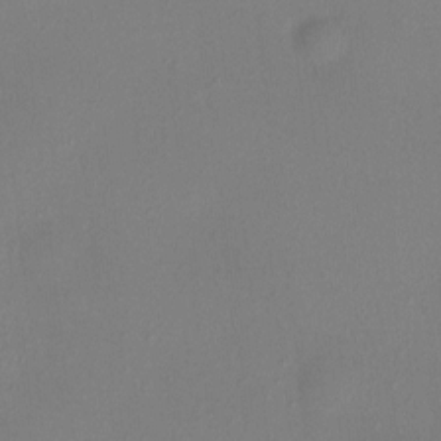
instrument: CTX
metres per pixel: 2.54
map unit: HNhu
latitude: 5.1025
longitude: 7.0297
